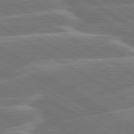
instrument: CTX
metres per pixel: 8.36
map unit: lApd
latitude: 79.9717
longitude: -131.0459
